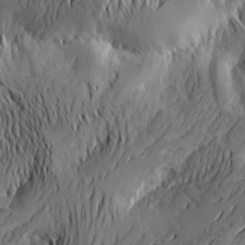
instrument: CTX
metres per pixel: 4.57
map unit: Htu
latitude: -2.1038
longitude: -177.1025
